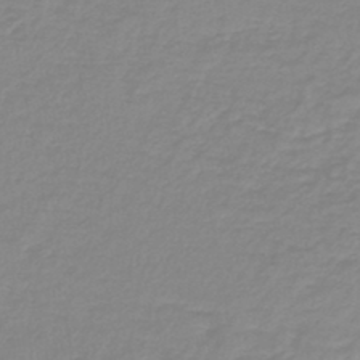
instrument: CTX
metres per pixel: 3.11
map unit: lHb
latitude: -41.5966
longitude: 63.3698
